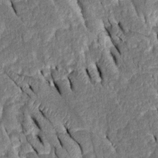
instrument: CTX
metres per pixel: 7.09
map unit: Htu
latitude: -0.9164
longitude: 149.8612
